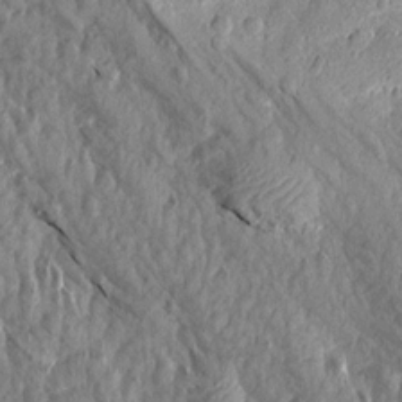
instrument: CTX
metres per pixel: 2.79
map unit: Aa
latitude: 16.0255
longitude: -145.2537
